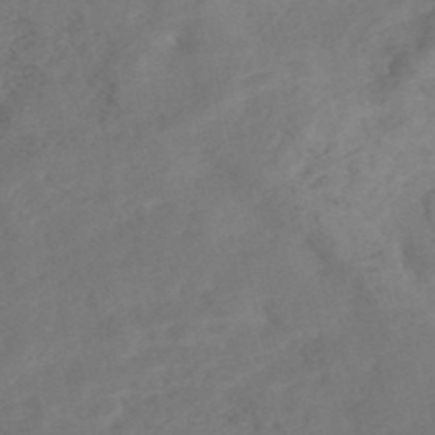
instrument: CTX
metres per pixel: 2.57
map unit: Nhe
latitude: -48.4440
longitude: -172.0822
